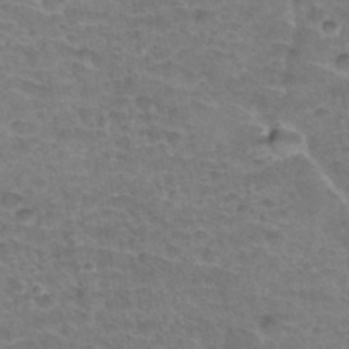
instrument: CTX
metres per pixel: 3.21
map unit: Hto
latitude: 34.3278
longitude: -44.4601
